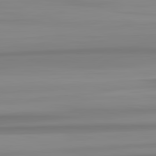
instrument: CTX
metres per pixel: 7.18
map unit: lApd
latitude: 82.8757
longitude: 172.4818
